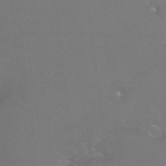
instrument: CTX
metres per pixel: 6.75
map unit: Htu
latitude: -7.4832
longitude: -33.7261
